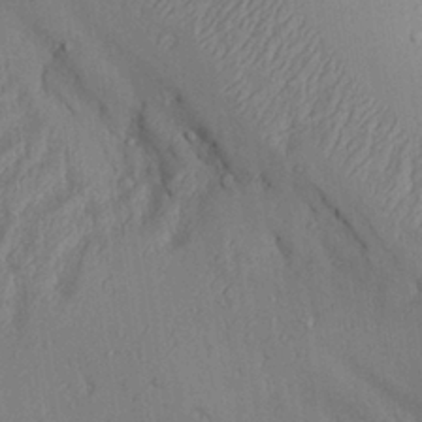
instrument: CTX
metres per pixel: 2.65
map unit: Aa
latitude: 27.8395
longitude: -133.4615
